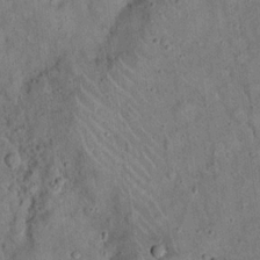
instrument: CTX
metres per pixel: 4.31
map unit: eHh
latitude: 19.8772
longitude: -60.8002
